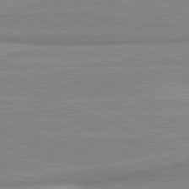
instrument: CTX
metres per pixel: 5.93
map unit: lApd
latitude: 81.6316
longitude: -175.9150
